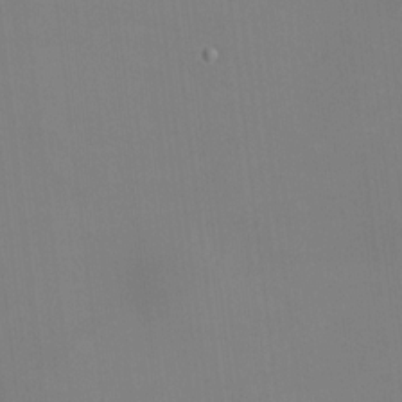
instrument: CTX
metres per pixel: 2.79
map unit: HNhu
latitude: 9.8772
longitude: 10.5196
